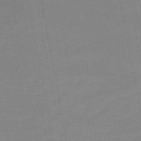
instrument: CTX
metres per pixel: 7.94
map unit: lHb
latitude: -47.1431
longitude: 58.4251
